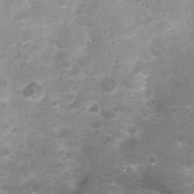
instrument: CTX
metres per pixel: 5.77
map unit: Nhu
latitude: 1.6316
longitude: -15.6694
